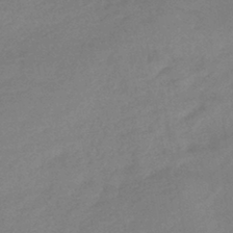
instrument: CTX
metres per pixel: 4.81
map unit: eHb
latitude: -41.9178
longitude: 84.5573
